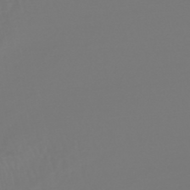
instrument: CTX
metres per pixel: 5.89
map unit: lHb
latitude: -46.8786
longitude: 75.7856
